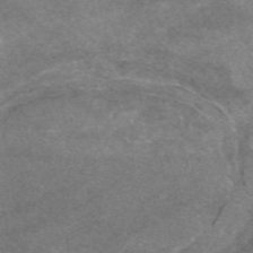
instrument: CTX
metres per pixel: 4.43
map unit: eAb
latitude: 47.6127
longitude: 125.2754
